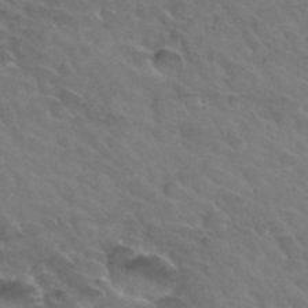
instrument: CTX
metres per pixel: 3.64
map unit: Hto
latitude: 32.4412
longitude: -46.1389
